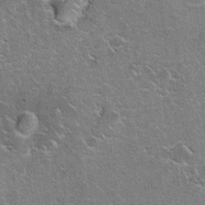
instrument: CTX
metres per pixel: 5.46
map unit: Hto
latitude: 19.7638
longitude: -49.1781
